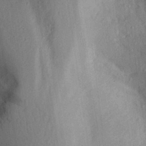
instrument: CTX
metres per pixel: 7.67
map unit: Aa
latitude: 28.6112
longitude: -145.8583
